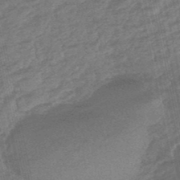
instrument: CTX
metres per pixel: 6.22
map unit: eHb
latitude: -48.0472
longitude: 86.7085
